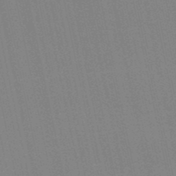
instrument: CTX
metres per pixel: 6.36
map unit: lHb
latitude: -49.0676
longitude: 69.1242
